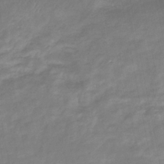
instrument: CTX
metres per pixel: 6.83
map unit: eHb
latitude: -37.5588
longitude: 76.6330
